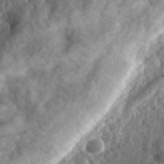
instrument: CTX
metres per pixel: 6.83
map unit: eHh
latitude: 35.2914
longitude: -79.1026
